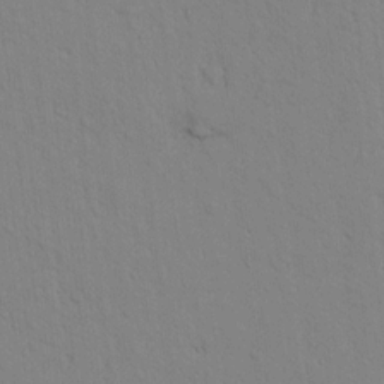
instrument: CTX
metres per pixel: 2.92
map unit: lAvf
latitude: 9.3104
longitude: 168.4629
